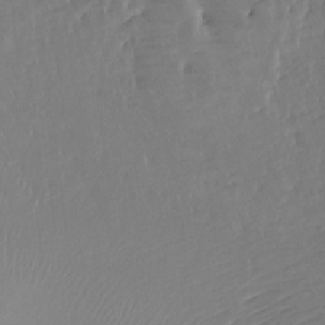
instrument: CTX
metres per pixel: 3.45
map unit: Hto
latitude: -7.6344
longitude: -44.8947
